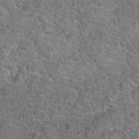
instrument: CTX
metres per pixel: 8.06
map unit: Hto
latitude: 19.2915
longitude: -43.0836
